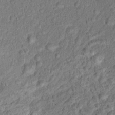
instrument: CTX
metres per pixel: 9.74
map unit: Ht
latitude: 15.3104
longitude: -40.7435
